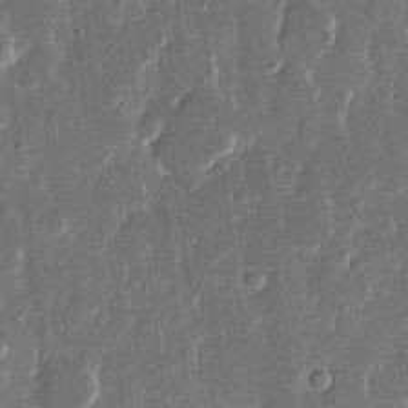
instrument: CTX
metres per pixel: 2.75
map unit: eHh
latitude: 13.8395
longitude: -70.6490
